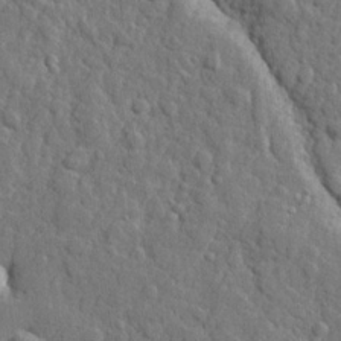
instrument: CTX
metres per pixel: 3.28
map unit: lHvf
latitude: 23.3671
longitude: 142.9730
